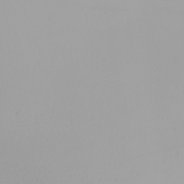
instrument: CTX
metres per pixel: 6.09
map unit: Nhu
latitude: -5.9745
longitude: -94.4979
